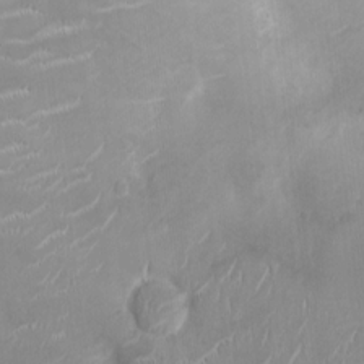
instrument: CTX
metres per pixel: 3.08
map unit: Ht
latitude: -4.7085
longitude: -15.0648
